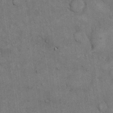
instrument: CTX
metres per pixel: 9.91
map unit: eHh
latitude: 17.6505
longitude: -63.1970
